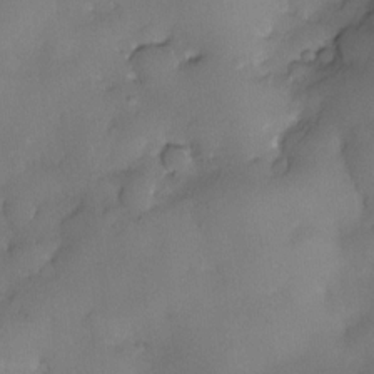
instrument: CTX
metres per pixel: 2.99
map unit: eHh
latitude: -23.1620
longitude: 15.1054
